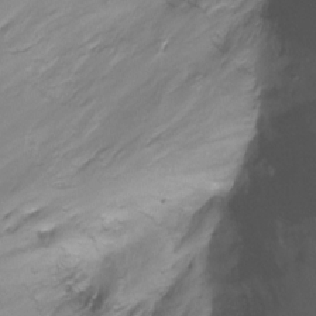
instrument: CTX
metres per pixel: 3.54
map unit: Htu
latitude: -15.0109
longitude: -45.1781
